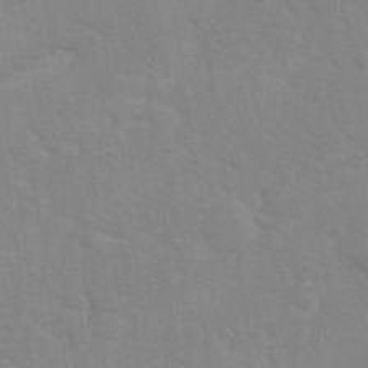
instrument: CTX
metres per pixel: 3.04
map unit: Nhu
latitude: 26.5924
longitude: -61.4804
